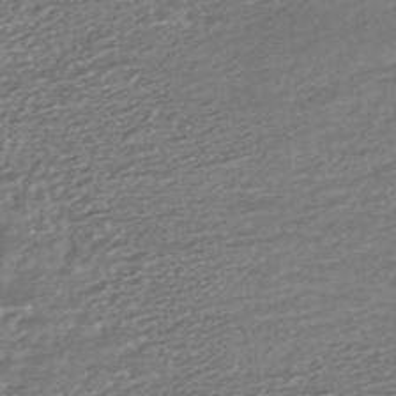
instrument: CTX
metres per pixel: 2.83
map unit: HNhu
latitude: -45.4643
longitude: 105.4643
